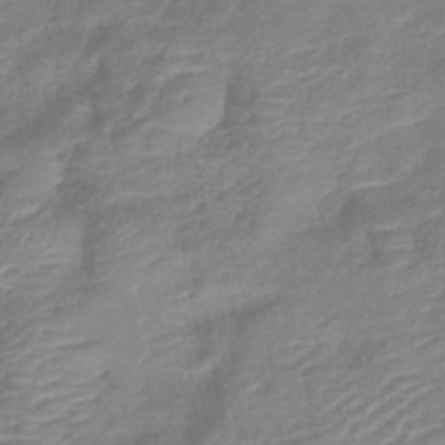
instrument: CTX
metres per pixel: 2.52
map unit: lHb
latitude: -40.5385
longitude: 77.2187
